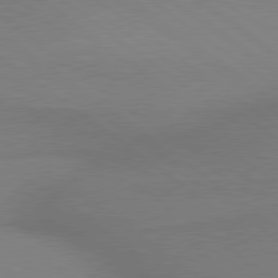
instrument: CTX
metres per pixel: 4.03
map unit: lApd
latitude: 79.3104
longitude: 179.6910
